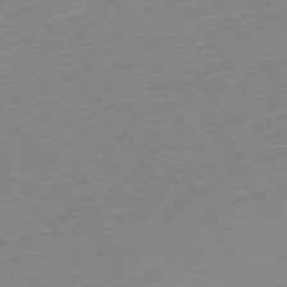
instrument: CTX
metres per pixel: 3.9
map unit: Ap
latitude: -74.6330
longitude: -85.4049
